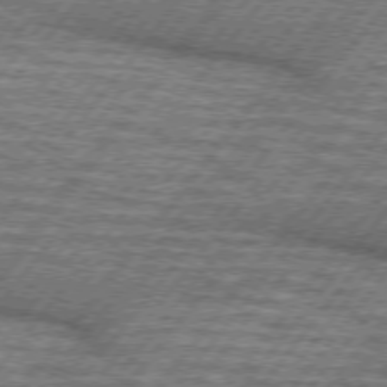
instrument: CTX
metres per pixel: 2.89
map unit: lApd
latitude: 74.8569
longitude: -56.0255
